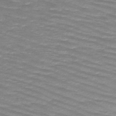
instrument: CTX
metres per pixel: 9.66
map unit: HNb
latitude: -48.3684
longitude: -49.0836
